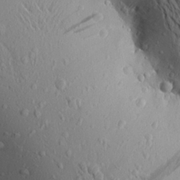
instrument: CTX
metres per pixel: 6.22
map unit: Aa
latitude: 19.0458
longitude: -148.1767
